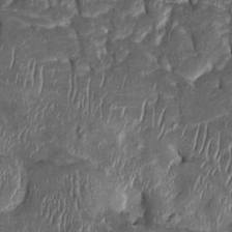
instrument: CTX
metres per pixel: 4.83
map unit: Htu
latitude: -1.5588
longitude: 149.7478
